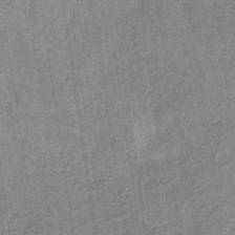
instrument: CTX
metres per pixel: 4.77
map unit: HNb
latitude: -32.7275
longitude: 57.9367
